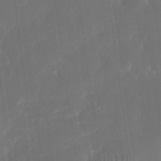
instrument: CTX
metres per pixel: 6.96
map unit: eHh
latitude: 19.1970
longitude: -70.1578
